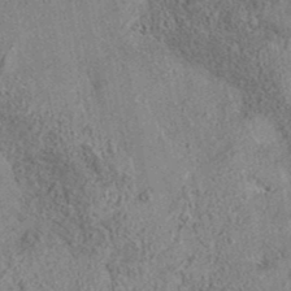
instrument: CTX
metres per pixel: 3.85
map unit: eAb
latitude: 36.6491
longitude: 112.8030
